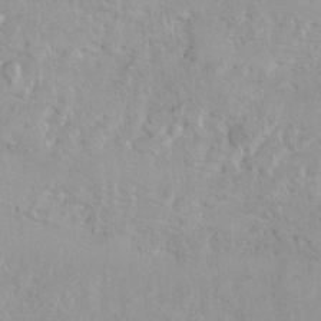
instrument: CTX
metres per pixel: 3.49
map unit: Ht
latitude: 3.6694
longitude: -27.5938
